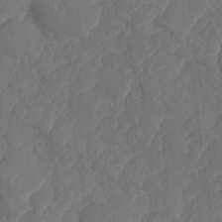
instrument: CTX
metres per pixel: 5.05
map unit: HNhu
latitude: -25.1809
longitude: 49.7667
